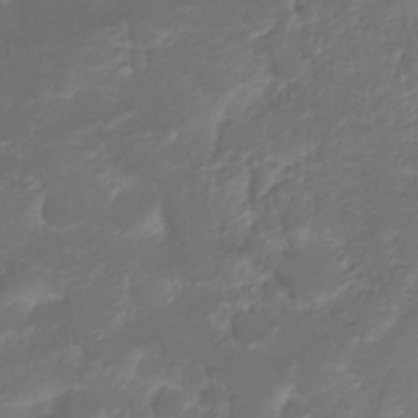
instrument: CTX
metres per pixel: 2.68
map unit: Nhu
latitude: 22.7057
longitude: -63.1970
